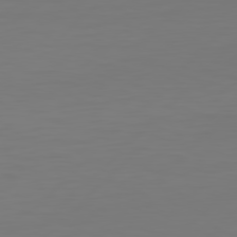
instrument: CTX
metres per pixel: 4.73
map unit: Hpe
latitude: 78.0444
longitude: -138.9703
